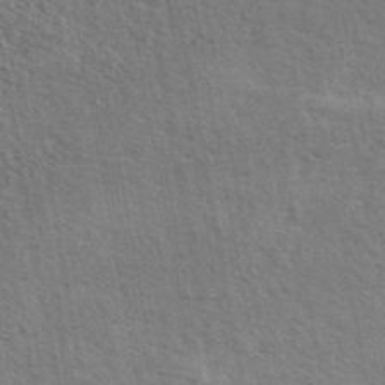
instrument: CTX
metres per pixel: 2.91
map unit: eAb
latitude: 43.2537
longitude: 113.7478
